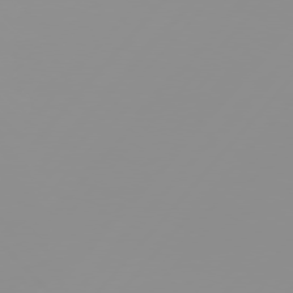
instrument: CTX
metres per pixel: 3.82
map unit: Hpe
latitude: 77.0458
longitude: -140.0255
